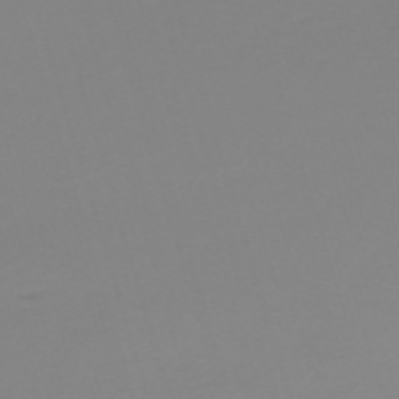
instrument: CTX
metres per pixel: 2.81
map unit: eHh
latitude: -61.4265
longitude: 51.5588
